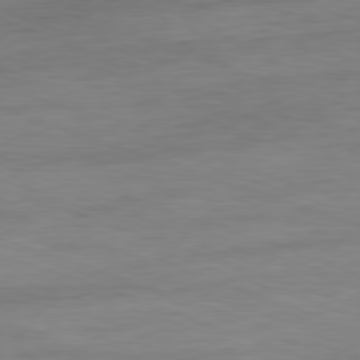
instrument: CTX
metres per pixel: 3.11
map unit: Ap
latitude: -81.3699
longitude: -89.3860
